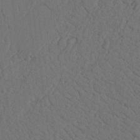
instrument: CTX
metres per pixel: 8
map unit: Nhu
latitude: 21.1026
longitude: -75.7261
